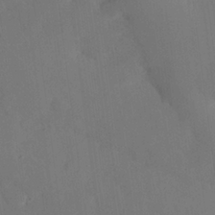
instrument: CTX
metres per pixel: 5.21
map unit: Nhu
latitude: 25.7449
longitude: -71.0836
